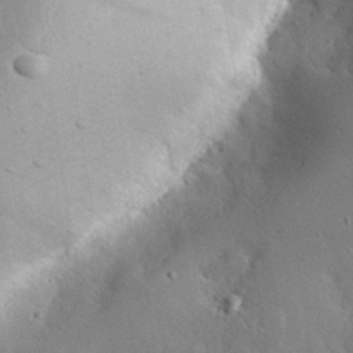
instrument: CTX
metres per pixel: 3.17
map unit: lHvf
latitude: 33.5182
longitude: -91.2726
